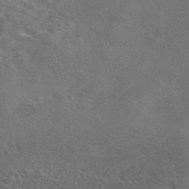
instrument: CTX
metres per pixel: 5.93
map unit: eAb
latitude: 43.2537
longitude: 109.8611
